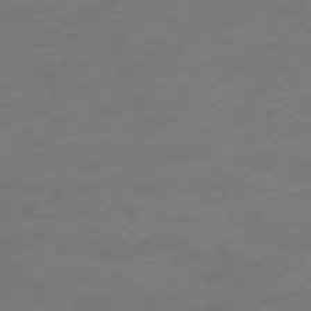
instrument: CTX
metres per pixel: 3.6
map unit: Ap
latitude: -75.9367
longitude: -84.1767
